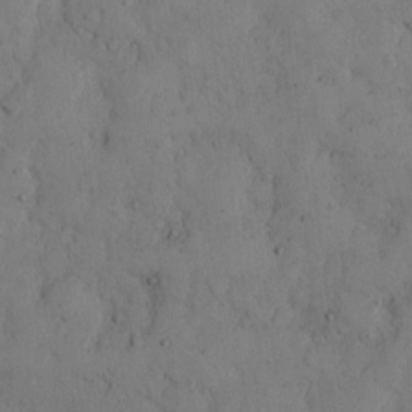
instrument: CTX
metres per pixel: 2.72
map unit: Hto
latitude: 8.8569
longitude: -57.9906
